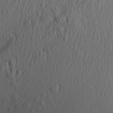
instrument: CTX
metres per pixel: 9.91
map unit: Aa
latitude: 26.1389
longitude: -144.5923
